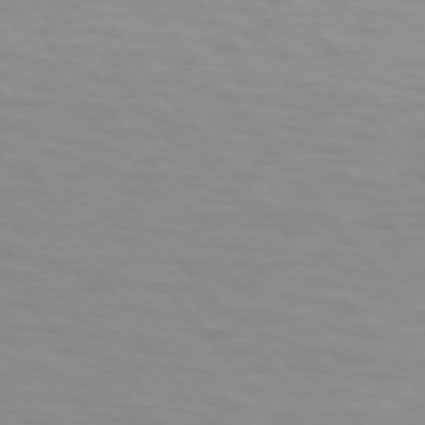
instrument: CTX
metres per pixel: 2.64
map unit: lApd
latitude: 74.1956
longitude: -60.3467
